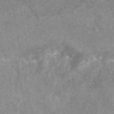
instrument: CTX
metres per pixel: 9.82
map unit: eAb
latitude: 47.1592
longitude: 125.2754
